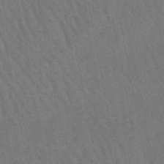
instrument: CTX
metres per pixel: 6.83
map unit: lHb
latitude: -46.9541
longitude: 76.9731
